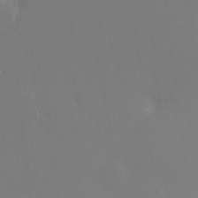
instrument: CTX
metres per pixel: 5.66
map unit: Ht
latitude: -9.1053
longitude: -32.1956
